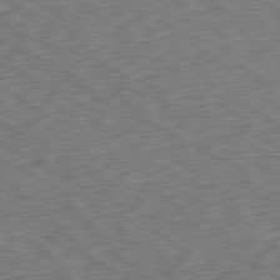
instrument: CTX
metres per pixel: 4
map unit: Ap
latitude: -80.8219
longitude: -69.7261
